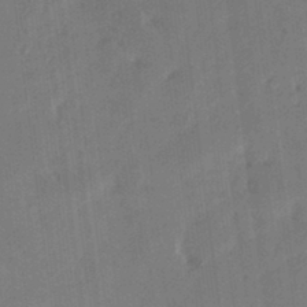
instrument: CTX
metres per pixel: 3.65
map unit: HNhu
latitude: 5.2537
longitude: 12.5385
